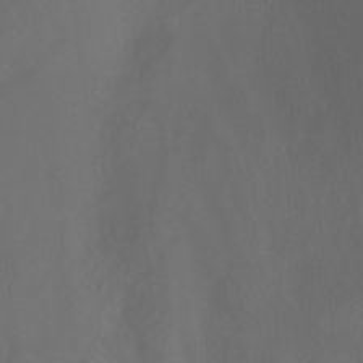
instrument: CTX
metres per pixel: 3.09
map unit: Ht
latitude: -0.4818
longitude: -38.5546
